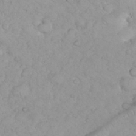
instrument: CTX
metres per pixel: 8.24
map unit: eHh
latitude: 35.4048
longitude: -63.6694
